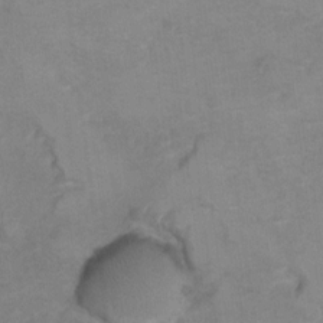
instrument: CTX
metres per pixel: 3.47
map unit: Hto
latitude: 7.1781
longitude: -35.3481
